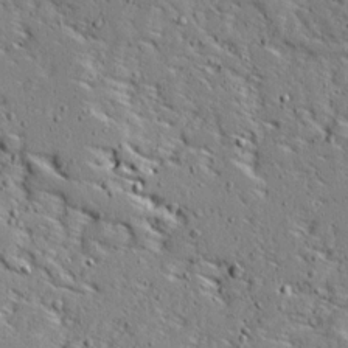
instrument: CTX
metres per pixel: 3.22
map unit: Ave
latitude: 13.7639
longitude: -138.4223
